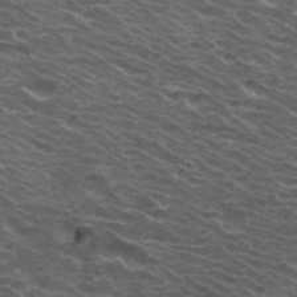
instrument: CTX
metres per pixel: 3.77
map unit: Hto
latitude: 33.9717
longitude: -39.9339
